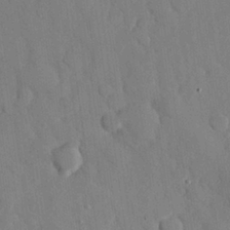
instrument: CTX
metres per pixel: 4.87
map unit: eHh
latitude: 27.2726
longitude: -79.0270
